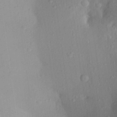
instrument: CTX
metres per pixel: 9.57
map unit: Aa
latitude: 27.7450
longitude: -146.6113
